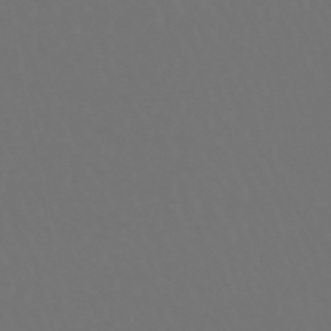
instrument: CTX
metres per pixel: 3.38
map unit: lHb
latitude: -47.3131
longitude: 75.8423
